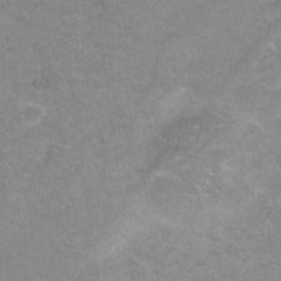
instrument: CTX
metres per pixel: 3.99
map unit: Nhu
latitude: -7.1809
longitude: -51.5938
